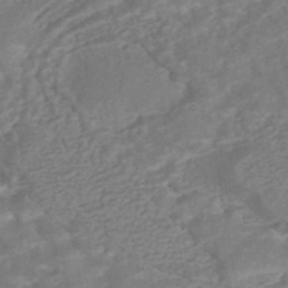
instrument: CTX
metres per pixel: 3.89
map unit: HNhu
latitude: -40.6140
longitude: 108.4818
